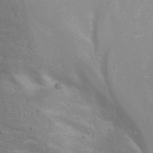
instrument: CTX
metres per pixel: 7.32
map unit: Htu
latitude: -4.2361
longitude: -88.1200
